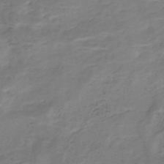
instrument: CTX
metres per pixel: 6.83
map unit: Nhe
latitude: -48.5574
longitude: -172.3278
